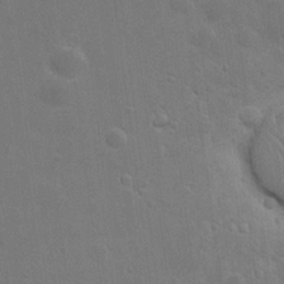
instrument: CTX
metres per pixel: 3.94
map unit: eHh
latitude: 21.7261
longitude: -62.7813
